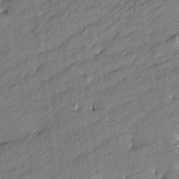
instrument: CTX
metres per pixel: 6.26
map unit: Htu
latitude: -8.4818
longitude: 177.0486
